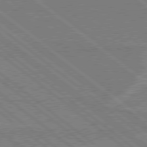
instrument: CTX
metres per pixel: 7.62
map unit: Hpe
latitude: 78.5357
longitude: -160.6112
